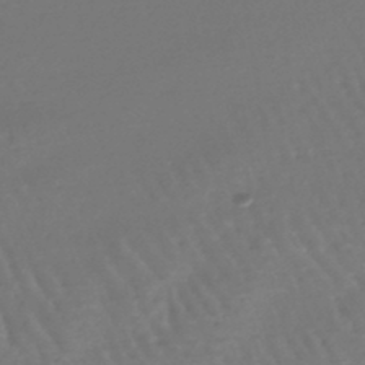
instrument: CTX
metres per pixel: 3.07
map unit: lHb
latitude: -46.1039
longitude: 76.8030
